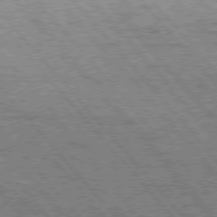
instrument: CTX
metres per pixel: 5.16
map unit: Hpe
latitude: 75.9528
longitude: -144.2900
